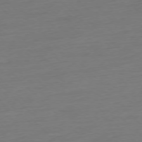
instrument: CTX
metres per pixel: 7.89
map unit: Hpe
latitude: -77.4265
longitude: -13.6127
